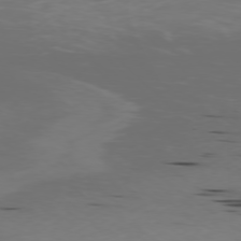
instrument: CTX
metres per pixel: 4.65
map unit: Ap
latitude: -77.2754
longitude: -72.4034
